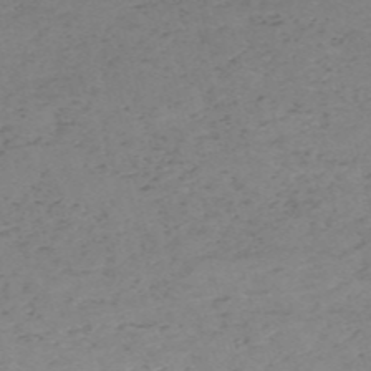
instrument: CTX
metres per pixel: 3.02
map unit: HNb
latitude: -56.2361
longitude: -44.3089
